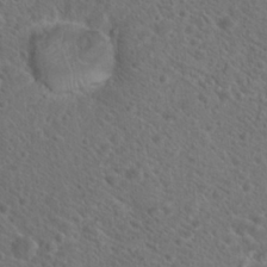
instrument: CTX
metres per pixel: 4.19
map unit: Hto
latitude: 19.6882
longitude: -38.4601
